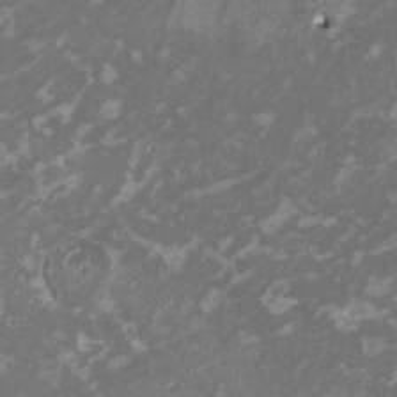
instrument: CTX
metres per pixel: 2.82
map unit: HNhu
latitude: 1.5938
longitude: -2.9702
